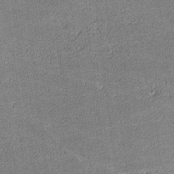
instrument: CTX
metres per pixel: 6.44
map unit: lHvf
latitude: -12.1984
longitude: -103.9906
